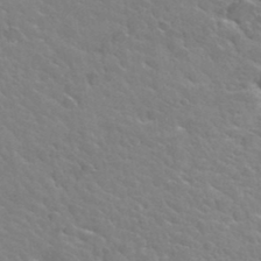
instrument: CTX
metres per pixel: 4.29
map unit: Hto
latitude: 34.5734
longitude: -50.1200
